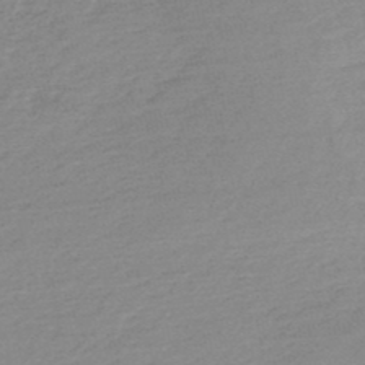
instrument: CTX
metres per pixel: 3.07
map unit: HNb
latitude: -48.2173
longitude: 58.1605
